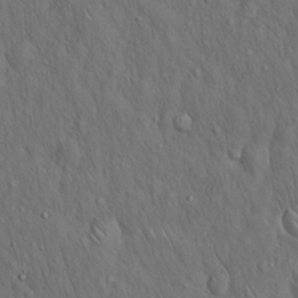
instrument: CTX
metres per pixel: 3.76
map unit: Hto
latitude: 15.9151
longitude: -58.1011
